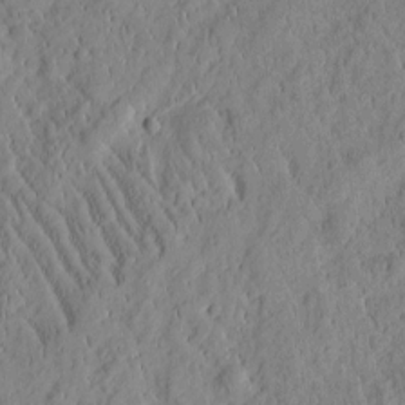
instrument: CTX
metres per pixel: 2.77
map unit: Htu
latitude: -2.4817
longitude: 174.6329
